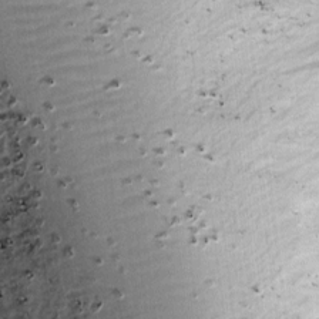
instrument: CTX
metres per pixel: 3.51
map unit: lAa
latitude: -2.8407
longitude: -126.7057
